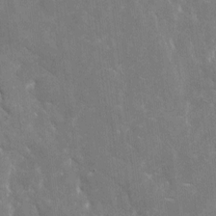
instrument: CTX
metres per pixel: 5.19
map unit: eHh
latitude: 5.9150
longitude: -69.8206
